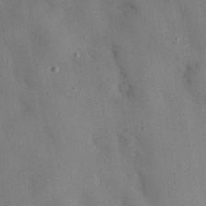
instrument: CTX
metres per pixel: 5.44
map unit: eHh
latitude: 27.1214
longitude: -76.7624
